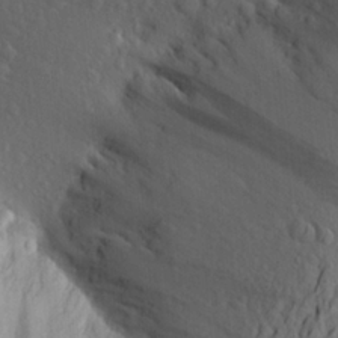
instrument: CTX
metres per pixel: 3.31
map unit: Aa
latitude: 23.7638
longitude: -146.6869
